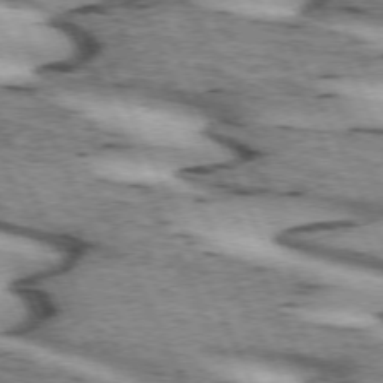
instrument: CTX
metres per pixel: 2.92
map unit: lApd
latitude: 72.4223
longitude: -54.3278
